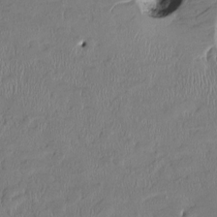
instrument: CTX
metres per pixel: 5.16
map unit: HNhu
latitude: 2.0255
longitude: -5.3859
